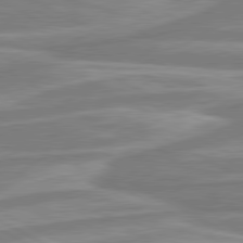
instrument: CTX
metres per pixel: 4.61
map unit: lApd
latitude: 80.6113
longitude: -174.1578
